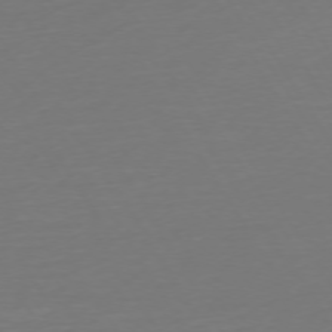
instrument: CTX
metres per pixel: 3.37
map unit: Ap
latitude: -74.9542
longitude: -68.5168
